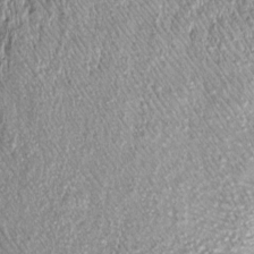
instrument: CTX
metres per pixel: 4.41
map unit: Htu
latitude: -4.5196
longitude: 159.4832
